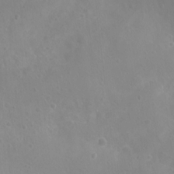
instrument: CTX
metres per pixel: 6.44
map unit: Nhu
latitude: 6.5546
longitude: -18.6490
